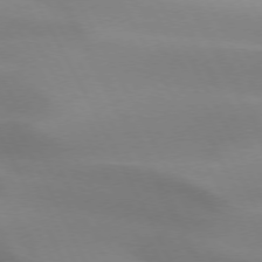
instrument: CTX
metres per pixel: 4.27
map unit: lApd
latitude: 73.3860
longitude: -48.9325
